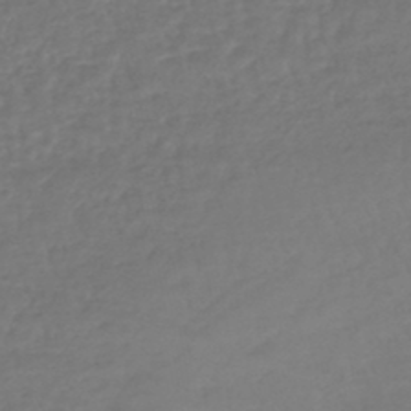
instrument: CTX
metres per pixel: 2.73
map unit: lHb
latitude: -42.8974
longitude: 69.5399
